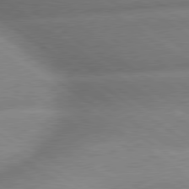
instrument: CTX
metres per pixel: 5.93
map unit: lApd
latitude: 79.7828
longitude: -168.2523
